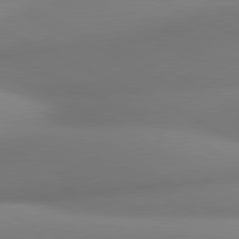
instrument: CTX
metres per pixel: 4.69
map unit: lApd
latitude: 80.8947
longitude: 131.4832
